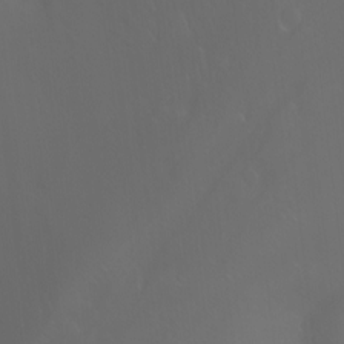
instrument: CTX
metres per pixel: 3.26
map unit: Nhu
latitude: -11.6155
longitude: -65.2348
